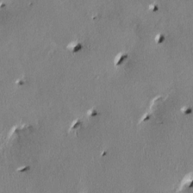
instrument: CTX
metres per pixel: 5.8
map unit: HNhu
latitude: 2.1389
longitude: -5.1214
